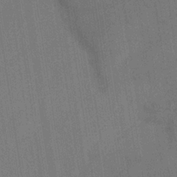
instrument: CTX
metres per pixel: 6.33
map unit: eHb
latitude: -34.6329
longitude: 73.8233
